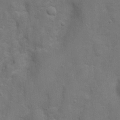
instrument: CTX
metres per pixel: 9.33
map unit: Nhu
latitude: 5.0080
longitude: -24.7246
